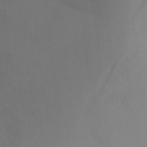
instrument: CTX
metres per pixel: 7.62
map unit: Ht
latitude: -3.0486
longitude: -28.0444
